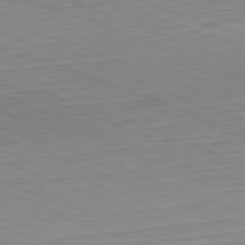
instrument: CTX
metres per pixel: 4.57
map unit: Hpe
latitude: -82.4251
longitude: 12.7085
